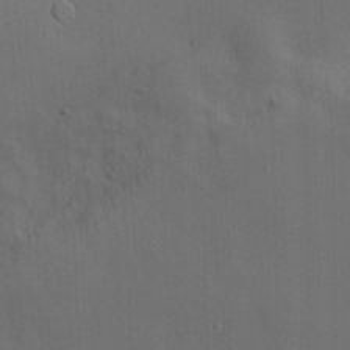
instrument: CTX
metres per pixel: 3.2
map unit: Nve
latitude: -7.9367
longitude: 174.2172
